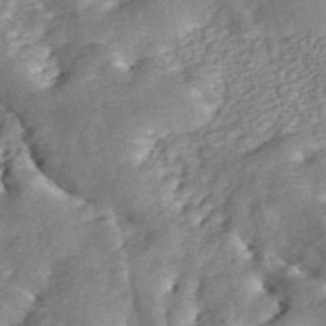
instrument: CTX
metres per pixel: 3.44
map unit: ANa
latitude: 45.7260
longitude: 24.9731
